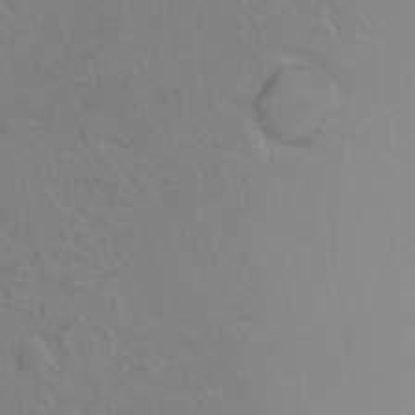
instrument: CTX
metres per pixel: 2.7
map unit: Ht
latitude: -6.7841
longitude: -37.3671
